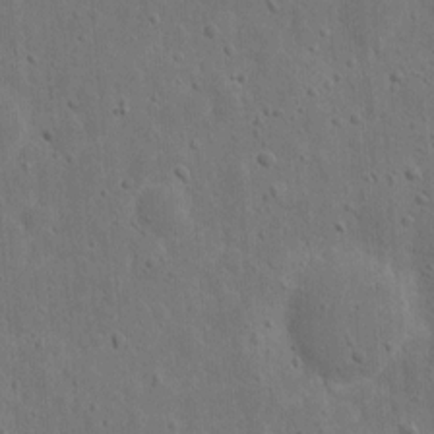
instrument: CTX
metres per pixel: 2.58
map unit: eHh
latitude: 10.2145
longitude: -72.9514
